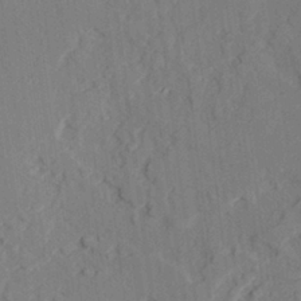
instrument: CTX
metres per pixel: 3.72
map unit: lAvf
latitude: 28.4223
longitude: -109.0647
